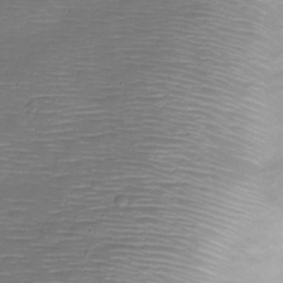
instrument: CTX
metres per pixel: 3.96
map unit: Nve
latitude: -22.5196
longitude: 105.6533
